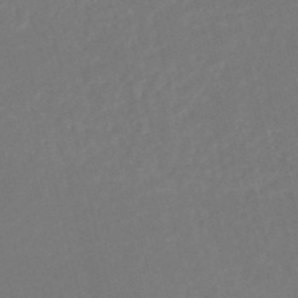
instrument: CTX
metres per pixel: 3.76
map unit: HNb
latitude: -52.5006
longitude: -48.4223
